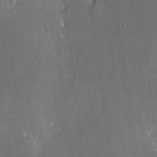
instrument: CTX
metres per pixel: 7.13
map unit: Hve
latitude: 17.4426
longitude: 150.5763
